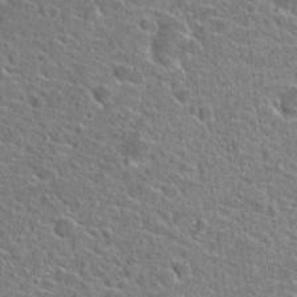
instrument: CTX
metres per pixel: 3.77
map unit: Hto
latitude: 23.2537
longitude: -45.0080
